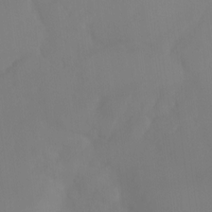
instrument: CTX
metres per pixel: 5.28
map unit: Ht
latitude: -15.2565
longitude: -50.4601
